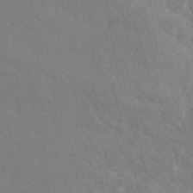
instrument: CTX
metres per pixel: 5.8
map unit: ANa
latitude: 39.2726
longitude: 21.0486
